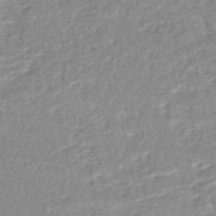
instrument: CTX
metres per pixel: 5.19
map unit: HNhu
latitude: -47.9367
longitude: 102.0850
